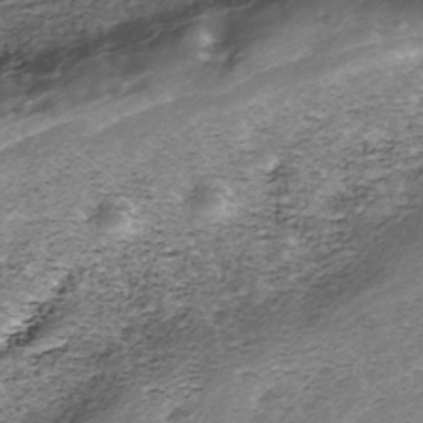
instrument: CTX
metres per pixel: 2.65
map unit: Nhe
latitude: -39.3699
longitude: -116.6680
